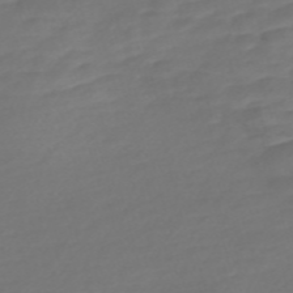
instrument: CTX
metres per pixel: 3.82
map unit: Nve
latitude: -58.5762
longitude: 57.8800
